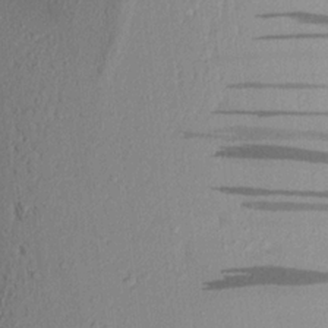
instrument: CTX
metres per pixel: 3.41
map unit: Aa
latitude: 18.9324
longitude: -148.6302
